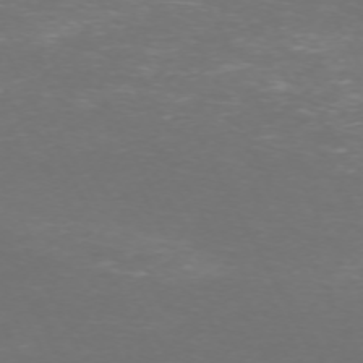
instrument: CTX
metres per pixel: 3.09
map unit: Hpe
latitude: -71.5210
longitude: 7.7855
